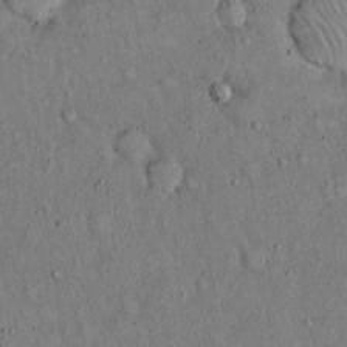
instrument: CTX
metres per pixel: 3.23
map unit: Hto
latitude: 14.9514
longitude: -58.7246
